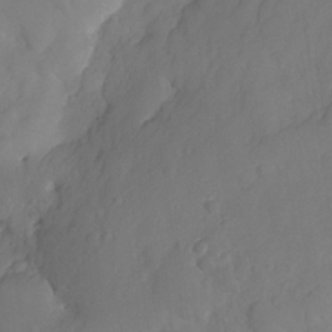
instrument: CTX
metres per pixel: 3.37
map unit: HNhu
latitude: -25.2376
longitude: 49.3132
